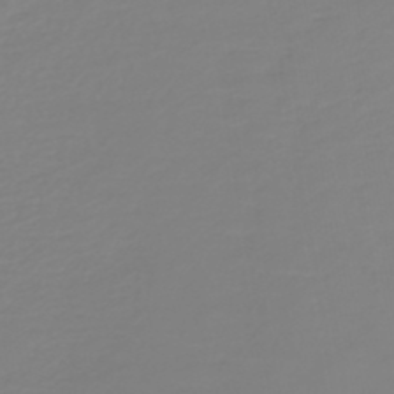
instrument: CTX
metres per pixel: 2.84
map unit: HNb
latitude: -45.2565
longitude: 54.6708
